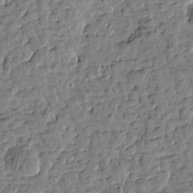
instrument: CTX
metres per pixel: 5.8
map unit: Htu
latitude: 0.8191
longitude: -179.2537
